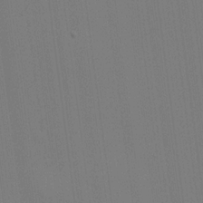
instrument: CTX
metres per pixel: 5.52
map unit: Hve
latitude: 18.5923
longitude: 149.8612
